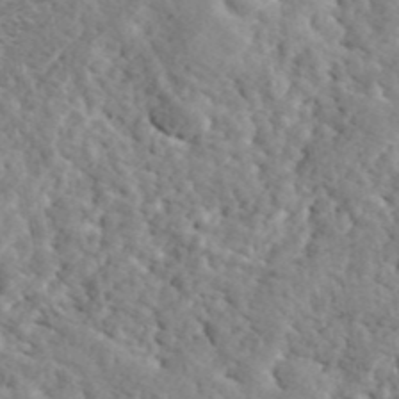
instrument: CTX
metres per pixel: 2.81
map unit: ANa
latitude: 42.8947
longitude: 47.3131
